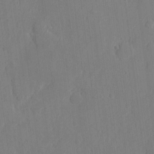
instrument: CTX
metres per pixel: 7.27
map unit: eHh
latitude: 6.0444
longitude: -72.9703
